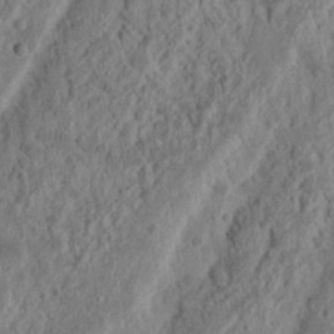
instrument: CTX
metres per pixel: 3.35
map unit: Nhu
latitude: 14.7247
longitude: -74.2523
